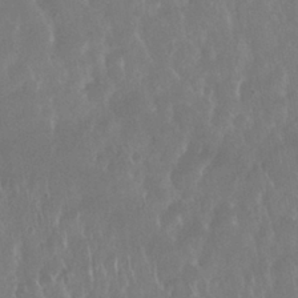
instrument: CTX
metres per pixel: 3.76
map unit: Nhu
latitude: 28.0633
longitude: -63.6316
